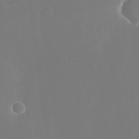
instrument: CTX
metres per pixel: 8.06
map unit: Nhu
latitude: -25.4643
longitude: -72.3657
